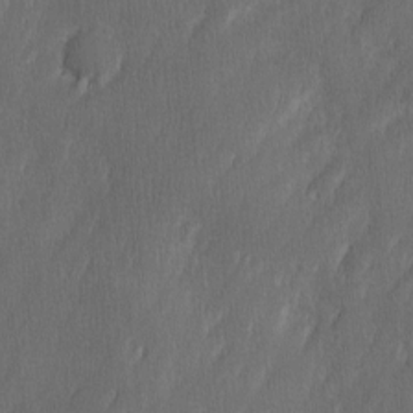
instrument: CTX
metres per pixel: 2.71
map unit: Ave
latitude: 10.1389
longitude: -105.5749
